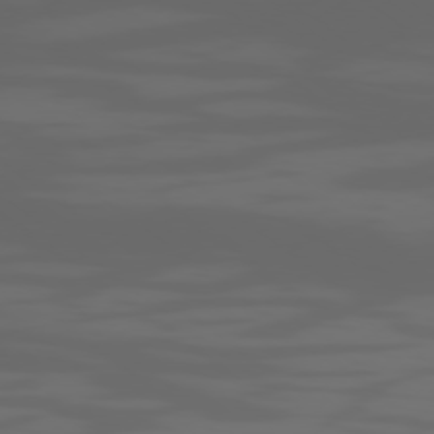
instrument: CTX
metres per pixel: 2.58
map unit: Ap
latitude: -78.6329
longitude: -79.9339
